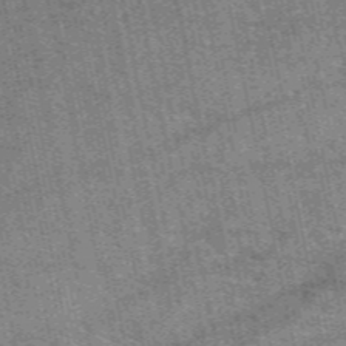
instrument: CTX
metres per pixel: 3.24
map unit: eAb
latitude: 50.2333
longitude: 107.2565
